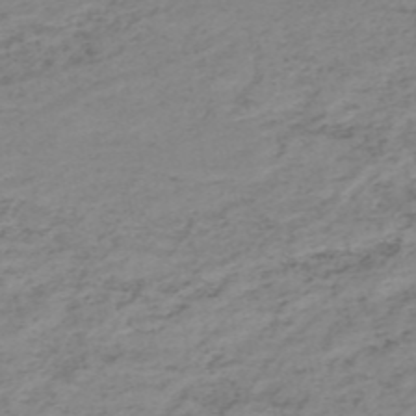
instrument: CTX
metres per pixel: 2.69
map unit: HNb
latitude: -52.0472
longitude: -52.5924
